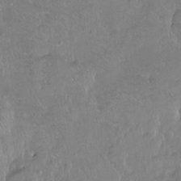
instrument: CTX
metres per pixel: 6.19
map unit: Ht
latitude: -7.7477
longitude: -36.4790
